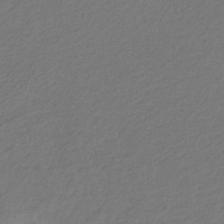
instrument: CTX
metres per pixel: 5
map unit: eHb
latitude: -30.6707
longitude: 71.0298
